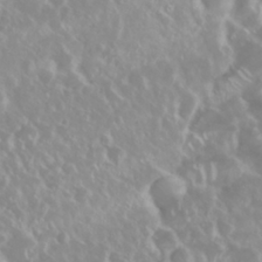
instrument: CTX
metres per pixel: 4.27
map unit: Nhu
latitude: 28.8380
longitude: -61.8016
